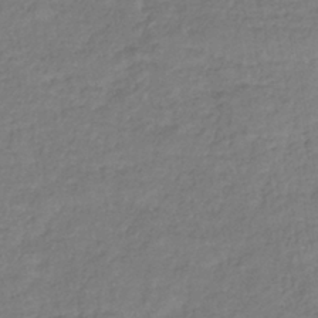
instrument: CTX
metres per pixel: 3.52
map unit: lHb
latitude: -39.5966
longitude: 74.0472
